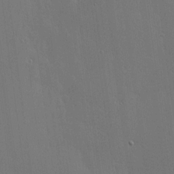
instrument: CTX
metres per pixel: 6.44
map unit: lHvf
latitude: 17.8961
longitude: -117.3671
